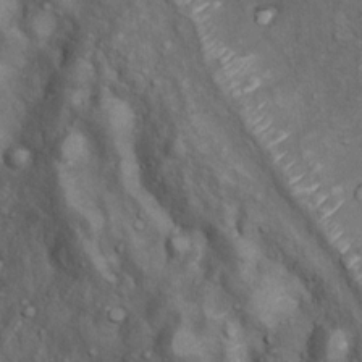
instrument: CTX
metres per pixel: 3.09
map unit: Nhu
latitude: 9.7261
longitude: -23.7638
